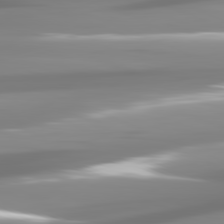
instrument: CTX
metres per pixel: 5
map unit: lApd
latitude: 81.5560
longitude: -138.7057
